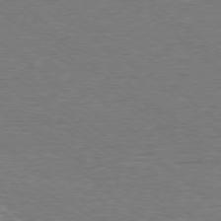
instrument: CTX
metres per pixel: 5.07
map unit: Ap
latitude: -78.6518
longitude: -82.4601
